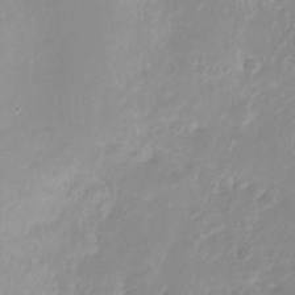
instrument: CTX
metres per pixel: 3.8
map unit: Nhu
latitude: -28.4629
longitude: -79.9339
